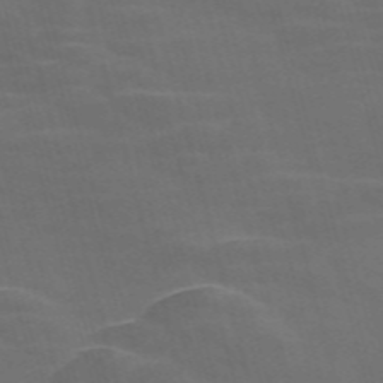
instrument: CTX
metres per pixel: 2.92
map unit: Nve
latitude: -58.5384
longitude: 65.6155
